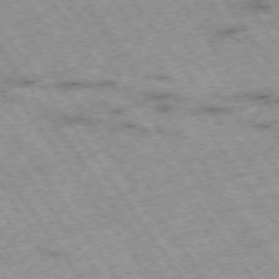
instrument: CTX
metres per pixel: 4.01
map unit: Hpe
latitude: -74.5385
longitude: 3.7666
